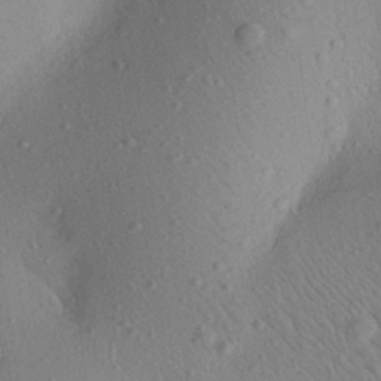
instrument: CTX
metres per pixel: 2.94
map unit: Aa
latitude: 22.4979
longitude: -139.3104
